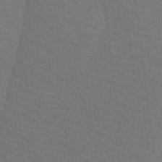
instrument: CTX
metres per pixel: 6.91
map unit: Nhu
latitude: -7.7666
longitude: -68.2711
